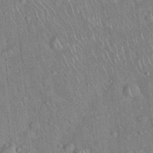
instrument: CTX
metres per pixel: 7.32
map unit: Hto
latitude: 18.3089
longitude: -52.4601
